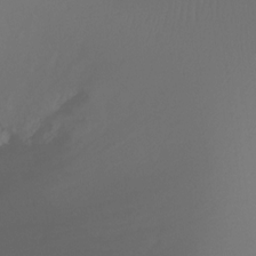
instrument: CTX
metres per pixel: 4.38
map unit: Ht
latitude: -15.2565
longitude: -49.7072
